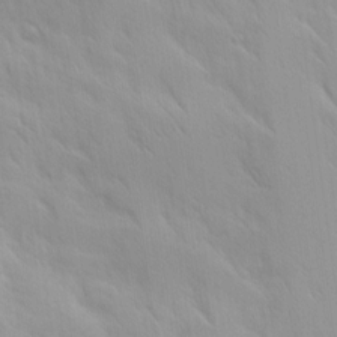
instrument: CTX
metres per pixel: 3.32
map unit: Ave
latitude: 9.4238
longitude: -103.5371
